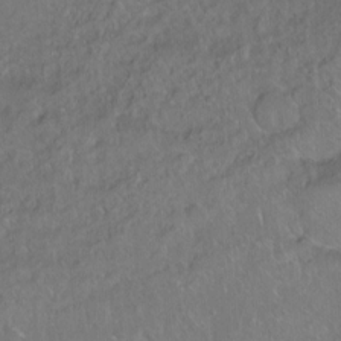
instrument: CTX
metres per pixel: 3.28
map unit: Ht
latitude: -6.7652
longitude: -37.6316
